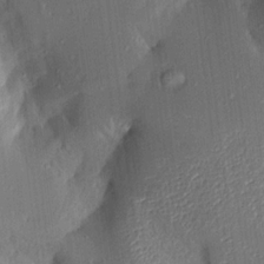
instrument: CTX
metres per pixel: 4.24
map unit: Aa
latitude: 15.6883
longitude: -148.7813
